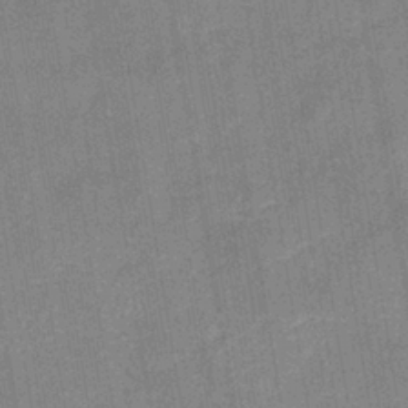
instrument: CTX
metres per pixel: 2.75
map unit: eHb
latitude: -36.4818
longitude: 73.8422
